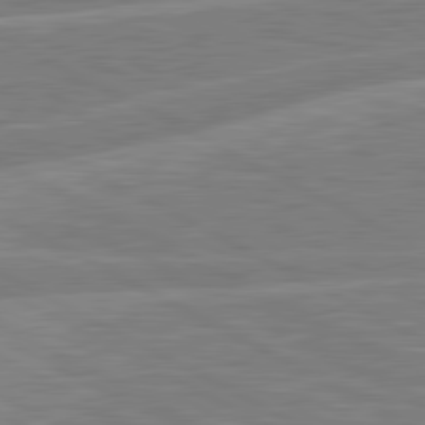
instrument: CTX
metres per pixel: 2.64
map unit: lApd
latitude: 81.1970
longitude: -168.1956
